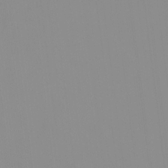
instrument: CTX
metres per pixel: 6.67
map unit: HNhu
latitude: -0.9542
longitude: -6.4034
